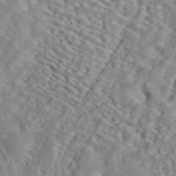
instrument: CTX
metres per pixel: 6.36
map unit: ANa
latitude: 44.9514
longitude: 37.3698
